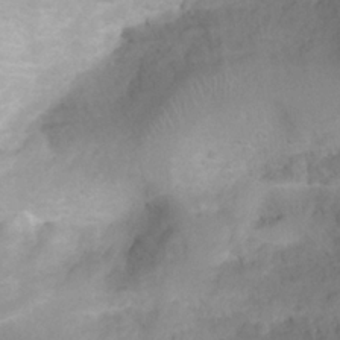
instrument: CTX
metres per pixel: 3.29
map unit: Htu
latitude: 2.4223
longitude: -21.5560
